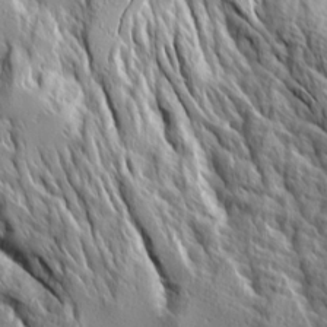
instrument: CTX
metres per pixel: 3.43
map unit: Ave
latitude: 14.7436
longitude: -130.6302
